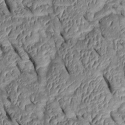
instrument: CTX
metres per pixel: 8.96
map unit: Htu
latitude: 1.2348
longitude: 148.2929
